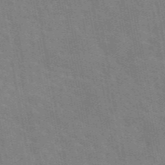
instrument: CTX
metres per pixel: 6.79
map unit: eAb
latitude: 45.4993
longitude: 122.1606
